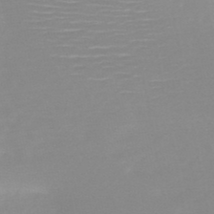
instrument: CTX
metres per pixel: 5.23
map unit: HNb
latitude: -48.1417
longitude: -43.3482
